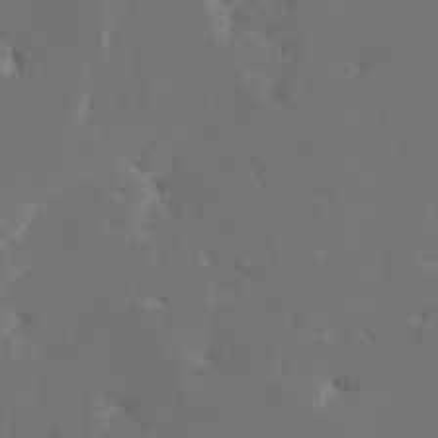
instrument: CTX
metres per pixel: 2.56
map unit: HNhu
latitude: 5.5182
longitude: -5.5371
